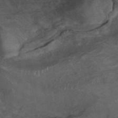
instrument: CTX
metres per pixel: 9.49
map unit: ANa
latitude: 41.6316
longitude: 15.8612
